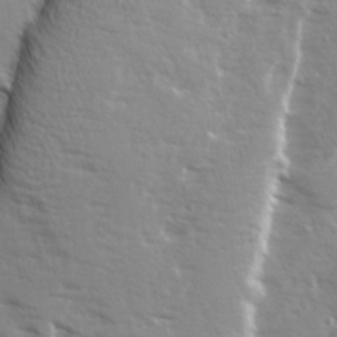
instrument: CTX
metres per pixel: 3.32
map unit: Ave
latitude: 12.9514
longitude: -101.8394
